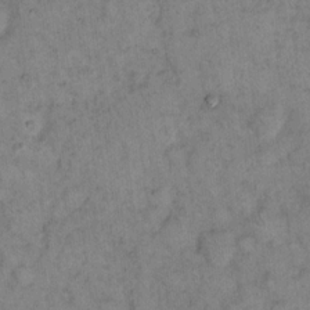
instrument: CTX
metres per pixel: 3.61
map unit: eHh
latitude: 15.3860
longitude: -65.0647
